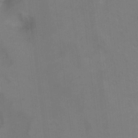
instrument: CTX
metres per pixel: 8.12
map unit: Ht
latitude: 4.8947
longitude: -37.3293
